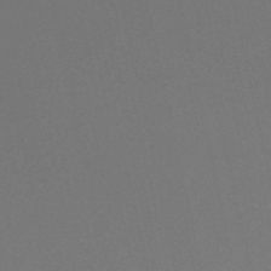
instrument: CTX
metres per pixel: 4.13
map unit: eHh
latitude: -53.0486
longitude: -25.1214
